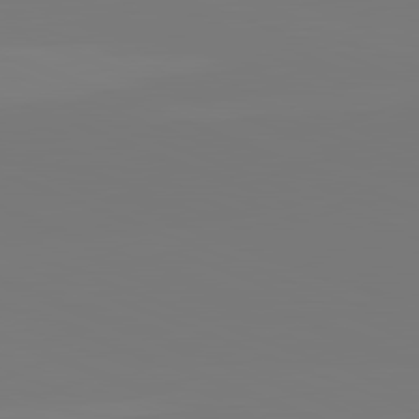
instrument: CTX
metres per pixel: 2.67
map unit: lApd
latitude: 82.1199
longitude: 146.2739
